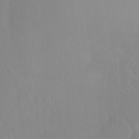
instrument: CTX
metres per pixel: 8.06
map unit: Ht
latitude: -8.0472
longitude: -38.4034
